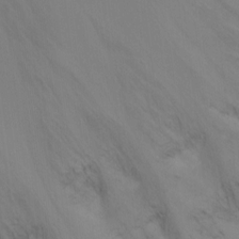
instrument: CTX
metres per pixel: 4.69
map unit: Ht
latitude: -8.9542
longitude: -24.7435
